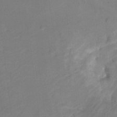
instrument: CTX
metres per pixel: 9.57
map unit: Ht
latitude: 5.1214
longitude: -30.2712
